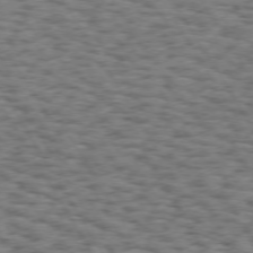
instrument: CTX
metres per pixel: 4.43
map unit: Hpe
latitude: 72.9703
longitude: -130.1011
